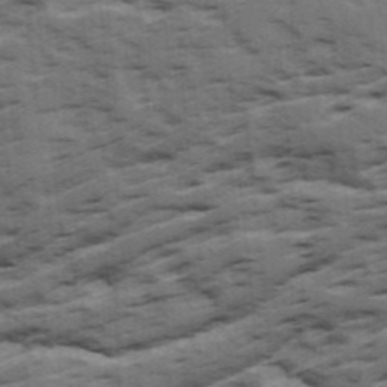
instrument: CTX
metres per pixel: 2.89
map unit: Ave
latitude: 18.4223
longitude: -129.5938
